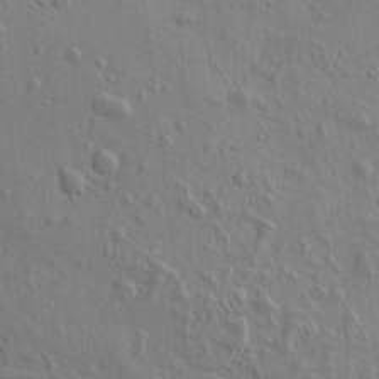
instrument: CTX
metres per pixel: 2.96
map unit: Htu
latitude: -3.4643
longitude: 156.8219
